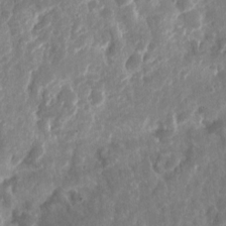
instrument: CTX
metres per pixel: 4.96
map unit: eHh
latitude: 10.6869
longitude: -72.1011
